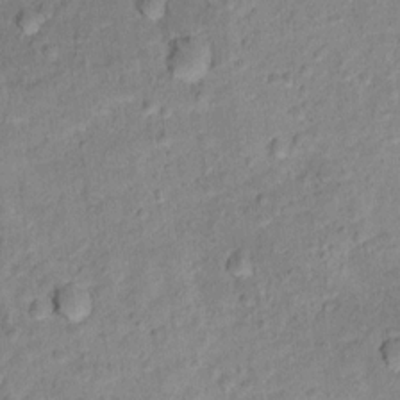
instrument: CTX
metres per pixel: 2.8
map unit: Ht
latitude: 12.1011
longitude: -38.7246
